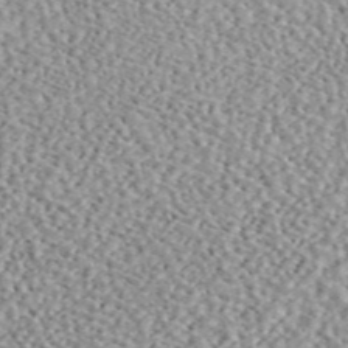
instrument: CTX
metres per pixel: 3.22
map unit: ANa
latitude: 45.8772
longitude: 50.4062
